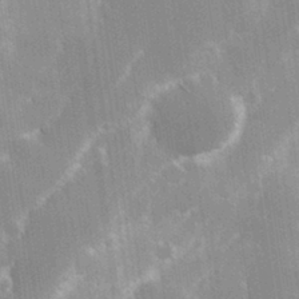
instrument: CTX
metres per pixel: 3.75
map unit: Hve
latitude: 30.9703
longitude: 149.4455
